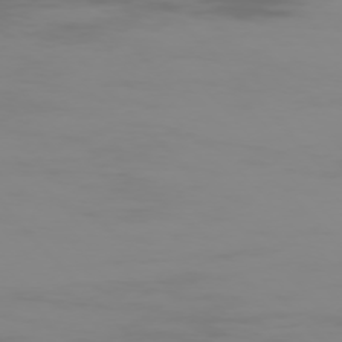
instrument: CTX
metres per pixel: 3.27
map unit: Ap
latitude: -76.1417
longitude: -75.7828
